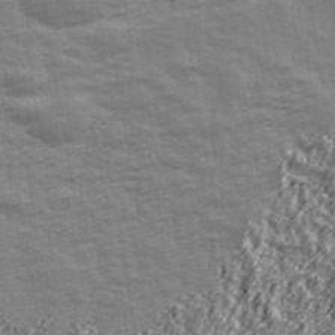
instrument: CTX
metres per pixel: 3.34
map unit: Ave
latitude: 42.5546
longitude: -113.5182
